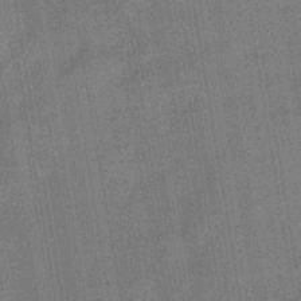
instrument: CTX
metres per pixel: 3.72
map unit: eHb
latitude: -35.6911
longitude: 81.0676
